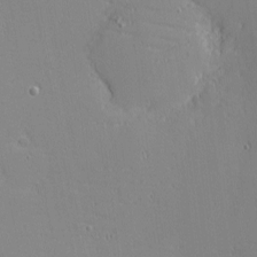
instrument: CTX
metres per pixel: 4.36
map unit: eHh
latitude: -3.8422
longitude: -80.8758
